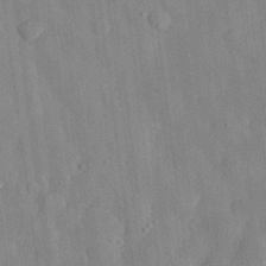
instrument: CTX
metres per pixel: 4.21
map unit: eHh
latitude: 28.4601
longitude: -76.9136
